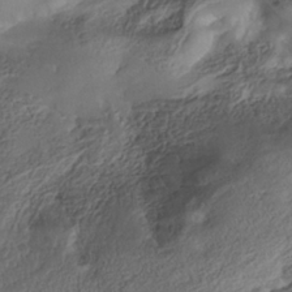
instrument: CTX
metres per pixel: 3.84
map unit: Nhe
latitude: -37.3887
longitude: -118.7813
